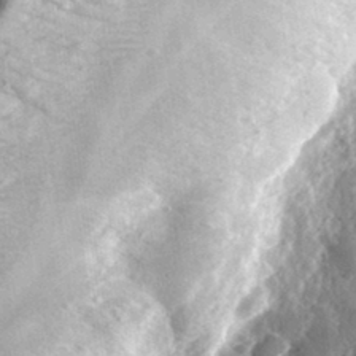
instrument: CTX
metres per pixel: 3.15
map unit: eHh
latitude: 33.1025
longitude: -79.1214
